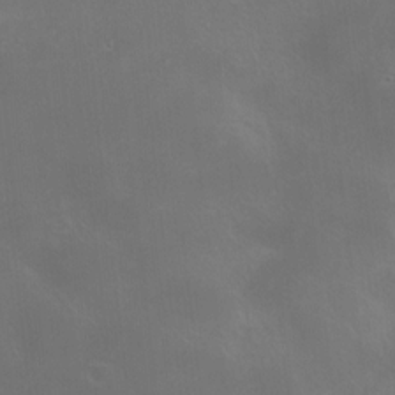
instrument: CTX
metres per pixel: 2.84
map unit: HNhu
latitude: 9.3860
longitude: 13.8234
